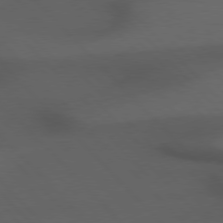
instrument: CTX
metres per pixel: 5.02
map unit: Hpe
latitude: 76.7813
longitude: -155.9528
